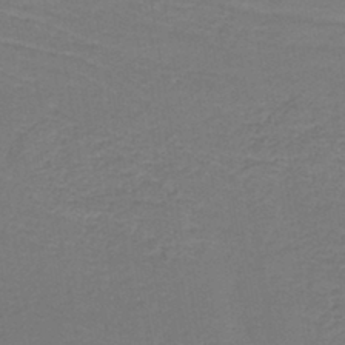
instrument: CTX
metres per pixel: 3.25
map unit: HNb
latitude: -43.2753
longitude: 49.4644
